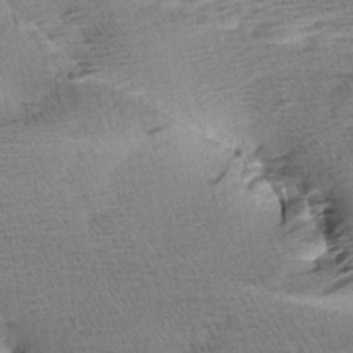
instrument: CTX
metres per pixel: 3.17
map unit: Aa
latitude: 6.5357
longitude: -137.7828
